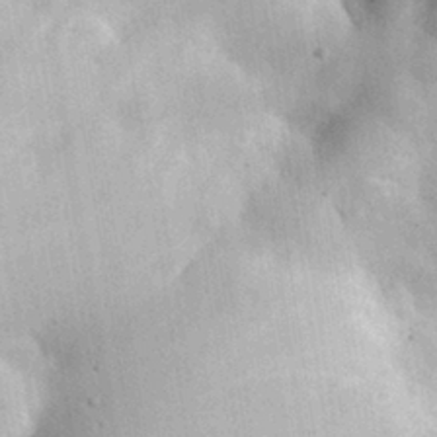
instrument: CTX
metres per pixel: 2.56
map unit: eHh
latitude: 31.0837
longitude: -72.8191
